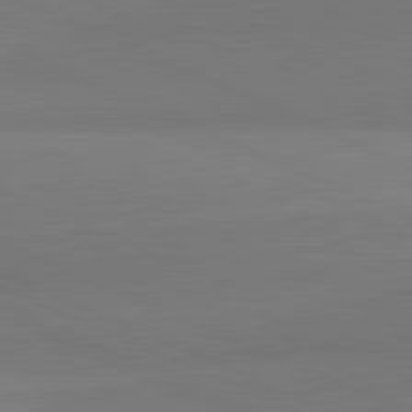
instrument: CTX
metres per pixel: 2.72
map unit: lApd
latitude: 81.8772
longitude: 150.8975
